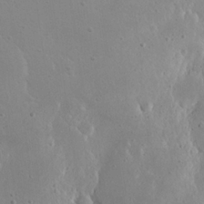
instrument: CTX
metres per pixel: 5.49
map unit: eHh
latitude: 21.6694
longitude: -68.9325
